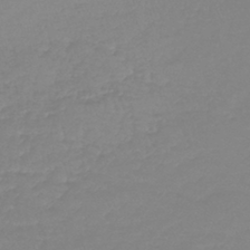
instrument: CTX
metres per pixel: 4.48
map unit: lHb
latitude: -40.5196
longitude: 67.4265
